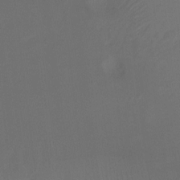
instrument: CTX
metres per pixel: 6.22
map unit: Ht
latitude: -10.6519
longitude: -34.1388
